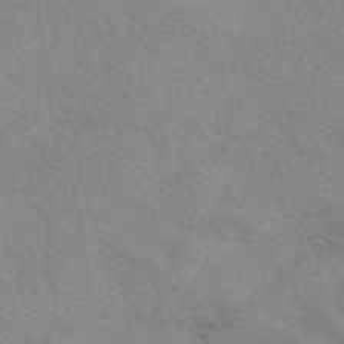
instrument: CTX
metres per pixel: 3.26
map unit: eAb
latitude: 49.7450
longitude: 120.6707
